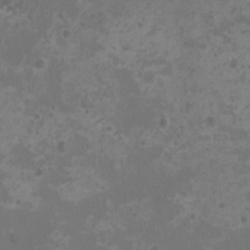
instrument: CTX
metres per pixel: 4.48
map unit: HNhu
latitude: -1.5211
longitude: 1.4266
